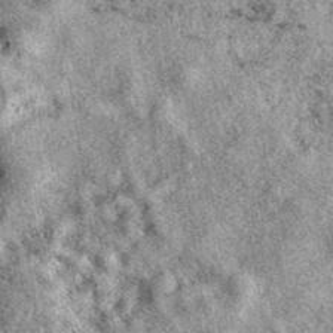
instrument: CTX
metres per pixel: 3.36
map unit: eAb
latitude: 39.4237
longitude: 111.4643
